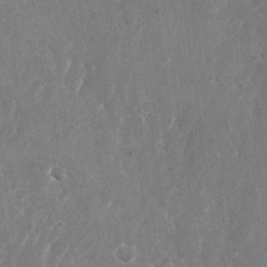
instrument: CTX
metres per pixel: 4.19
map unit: Nhu
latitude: -26.1416
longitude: -71.9528
